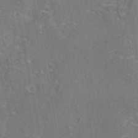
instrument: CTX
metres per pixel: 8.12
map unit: eAb
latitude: 45.8961
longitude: 107.9556
